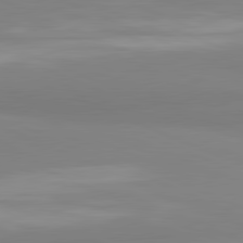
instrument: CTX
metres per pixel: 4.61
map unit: lApd
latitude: 81.8205
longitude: 177.8422
